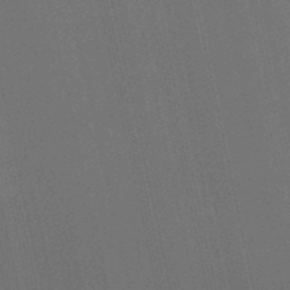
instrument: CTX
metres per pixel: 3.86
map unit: eHb
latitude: -51.4454
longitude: 76.8786
